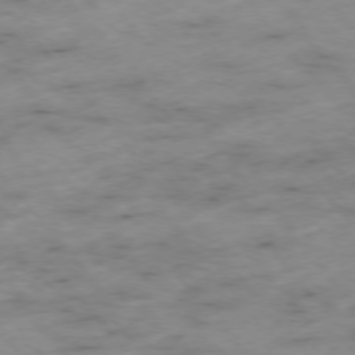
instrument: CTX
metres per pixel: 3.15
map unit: Hpe
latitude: -76.2362
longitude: -18.4034
